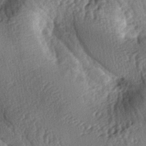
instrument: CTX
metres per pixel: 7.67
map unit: lAa
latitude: -6.0283
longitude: -124.5546
